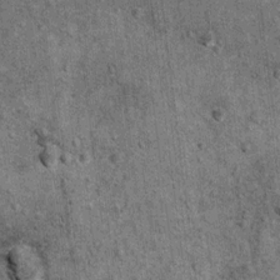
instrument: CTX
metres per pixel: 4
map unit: Ht
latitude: 11.5749
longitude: -38.4979
